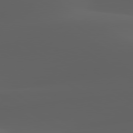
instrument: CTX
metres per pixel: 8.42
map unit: lApd
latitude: 80.0444
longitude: -93.6694
